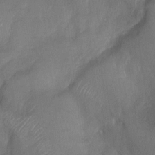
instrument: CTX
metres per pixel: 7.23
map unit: Aa
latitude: -7.5588
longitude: -72.1767
